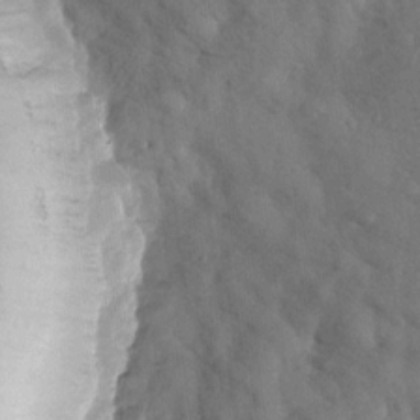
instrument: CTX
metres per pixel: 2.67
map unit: Nhu
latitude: -30.0094
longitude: -59.7450
